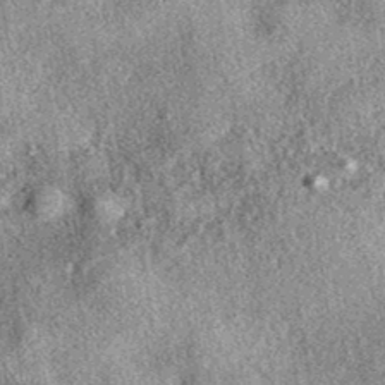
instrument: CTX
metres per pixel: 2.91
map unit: eAb
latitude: 38.9891
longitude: 106.9542
